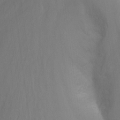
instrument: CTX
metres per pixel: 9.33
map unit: Nhu
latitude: -13.8989
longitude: -71.3670
